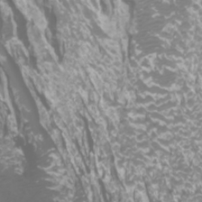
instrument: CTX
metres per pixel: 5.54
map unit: Htu
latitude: -5.8044
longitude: -74.1956
